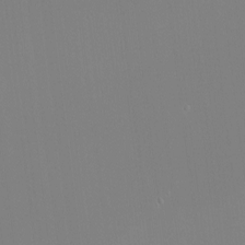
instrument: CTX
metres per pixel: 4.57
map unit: Nhu
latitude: -4.5007
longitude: -83.4237
